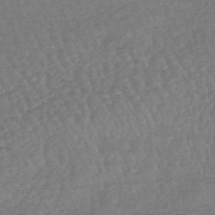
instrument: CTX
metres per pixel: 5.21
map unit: lHb
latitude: -43.6910
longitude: 79.4643
